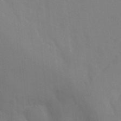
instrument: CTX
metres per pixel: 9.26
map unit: Ht
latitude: -13.4266
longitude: -58.6868
